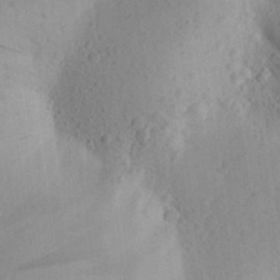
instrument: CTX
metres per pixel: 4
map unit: Aa
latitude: 25.3292
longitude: -149.7828
